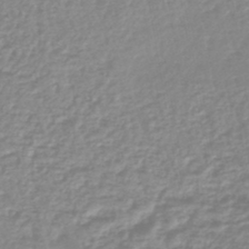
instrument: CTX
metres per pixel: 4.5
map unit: lHb
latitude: -44.5196
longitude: 78.5573
